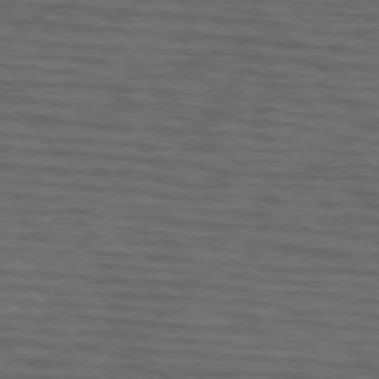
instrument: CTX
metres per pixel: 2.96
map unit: lApd
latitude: 75.3860
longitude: -82.9702
